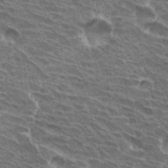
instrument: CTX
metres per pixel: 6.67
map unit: Hto
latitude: 31.3671
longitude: -41.5371
